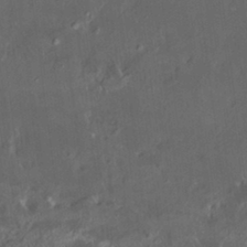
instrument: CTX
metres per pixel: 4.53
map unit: HNhu
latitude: 5.1025
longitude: 12.8408
